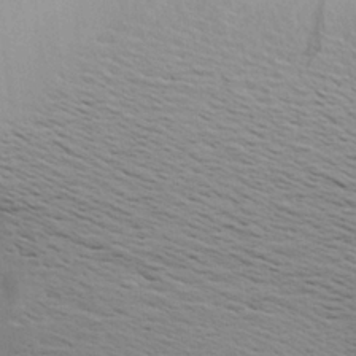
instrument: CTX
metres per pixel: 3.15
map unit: Aa
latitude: 20.8758
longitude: -148.3089
